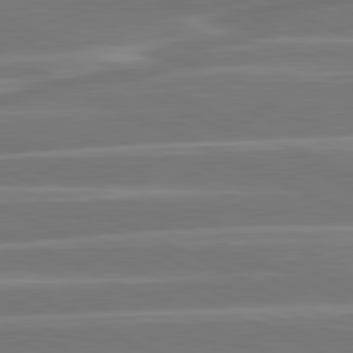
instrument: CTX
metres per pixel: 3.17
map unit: lApd
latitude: 81.1970
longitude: -130.3846
